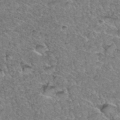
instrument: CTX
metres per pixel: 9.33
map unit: Hto
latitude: 35.4048
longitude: -47.9906
